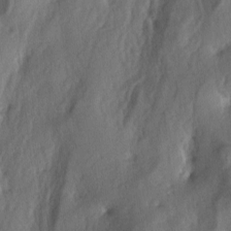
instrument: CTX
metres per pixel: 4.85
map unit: lAa
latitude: -5.0108
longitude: -124.9514
